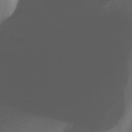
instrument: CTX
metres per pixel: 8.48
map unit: Nhu
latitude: -13.9178
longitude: -61.0269
